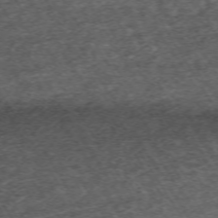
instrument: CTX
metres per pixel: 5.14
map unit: Hpe
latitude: -70.4629
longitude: 13.5966
